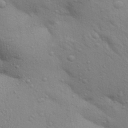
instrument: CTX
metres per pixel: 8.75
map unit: Aa
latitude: 30.5924
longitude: -147.4994
